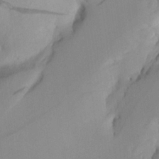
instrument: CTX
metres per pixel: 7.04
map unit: Aa
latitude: 20.6113
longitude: -145.0647
